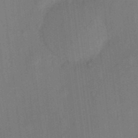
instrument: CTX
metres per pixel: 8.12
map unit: eHh
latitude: 3.8016
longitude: -73.5938
